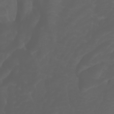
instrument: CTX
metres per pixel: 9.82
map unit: Htu
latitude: -1.1432
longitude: -76.1389
